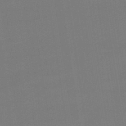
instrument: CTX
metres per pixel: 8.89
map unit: lHb
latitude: -47.9556
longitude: 67.3132
